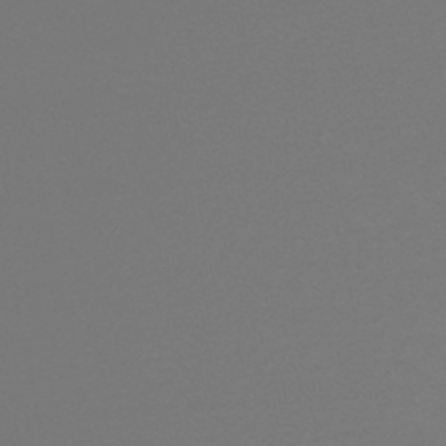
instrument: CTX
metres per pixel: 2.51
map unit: lHb
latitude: -47.4454
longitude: 60.1984
